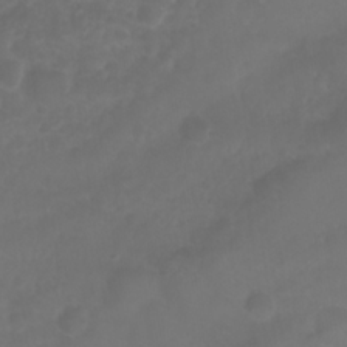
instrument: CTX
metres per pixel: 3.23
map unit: Nhu
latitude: 24.9324
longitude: -62.8380
